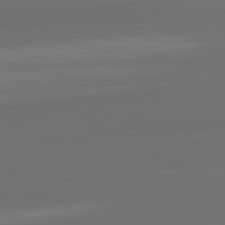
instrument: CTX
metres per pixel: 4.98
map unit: lApd
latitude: 82.2522
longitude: -167.1781
